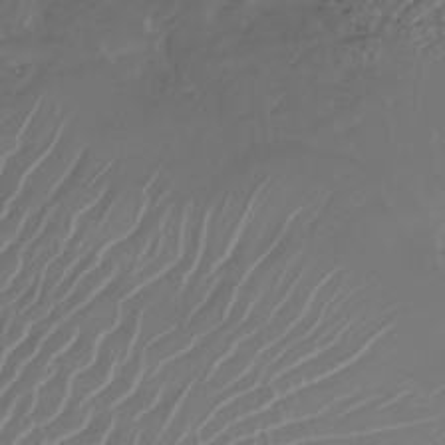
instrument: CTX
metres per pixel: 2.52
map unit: Nhu
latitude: -27.8800
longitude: -71.7827
